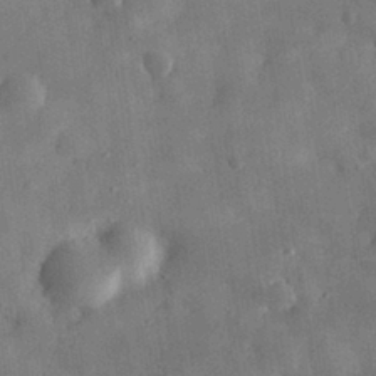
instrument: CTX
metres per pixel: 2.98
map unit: eHh
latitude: 30.4412
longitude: -76.2144
